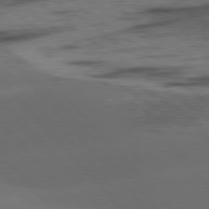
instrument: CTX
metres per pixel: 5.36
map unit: lApd
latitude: 78.1578
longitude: -53.6694
